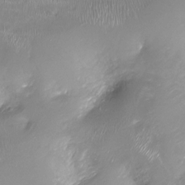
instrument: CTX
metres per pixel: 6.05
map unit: Ht
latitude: -17.3132
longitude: -45.0269
